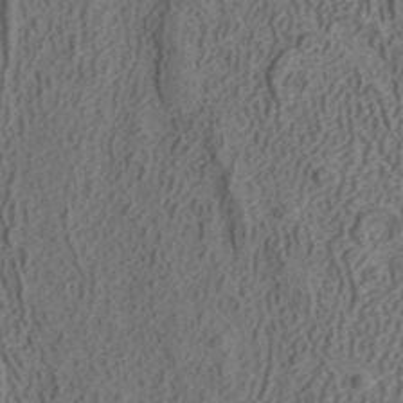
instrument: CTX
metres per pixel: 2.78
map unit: ANa
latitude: 42.3089
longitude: 30.2739
